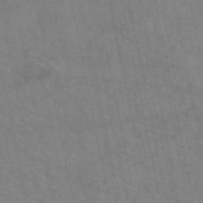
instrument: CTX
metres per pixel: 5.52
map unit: eAb
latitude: 51.3481
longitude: 109.4643
